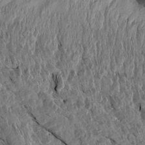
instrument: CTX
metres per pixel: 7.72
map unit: Aa
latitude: 14.5735
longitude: -144.4601
